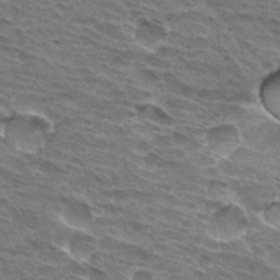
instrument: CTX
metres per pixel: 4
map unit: Hto
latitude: 32.7435
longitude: -45.0836
